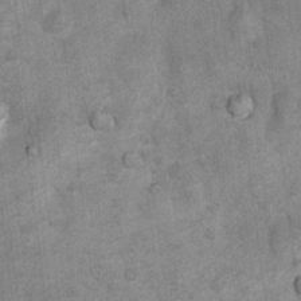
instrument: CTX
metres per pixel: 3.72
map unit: Nhu
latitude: 6.8947
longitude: -23.7072
